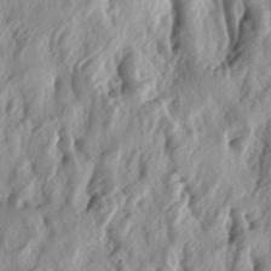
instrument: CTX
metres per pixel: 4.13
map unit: lAa
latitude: -4.9919
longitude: -124.7435
